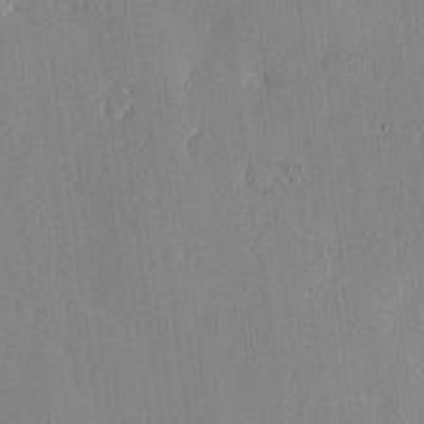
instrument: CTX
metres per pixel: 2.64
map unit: lHvf
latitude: 18.5356
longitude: -114.6112
